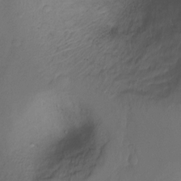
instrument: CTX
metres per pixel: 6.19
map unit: Hto
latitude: -12.9542
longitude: -39.4993
